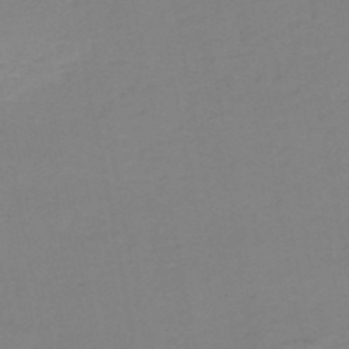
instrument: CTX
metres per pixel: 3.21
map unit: HNb
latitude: -51.7289
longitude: -52.6680
